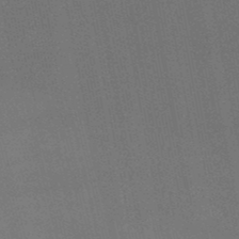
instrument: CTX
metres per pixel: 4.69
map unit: lHb
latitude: -48.7275
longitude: 70.9164
